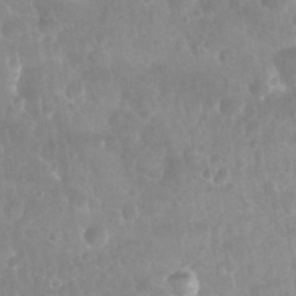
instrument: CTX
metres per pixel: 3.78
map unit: Nhu
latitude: 28.0255
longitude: -64.8380
